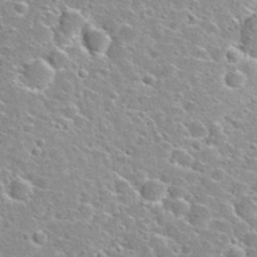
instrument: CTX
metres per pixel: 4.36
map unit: Hto
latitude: 24.5167
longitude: -47.1970
